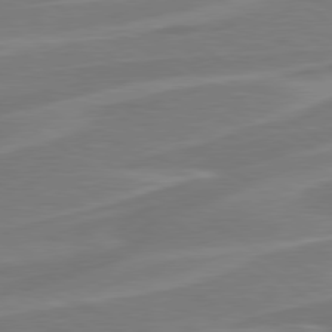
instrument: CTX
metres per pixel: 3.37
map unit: Hpe
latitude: 79.0837
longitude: -127.2915
